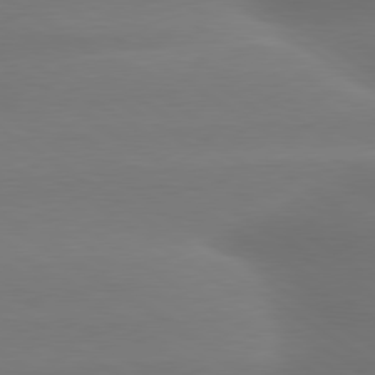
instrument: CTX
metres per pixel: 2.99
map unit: lApd
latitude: 79.7450
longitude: -134.7057
